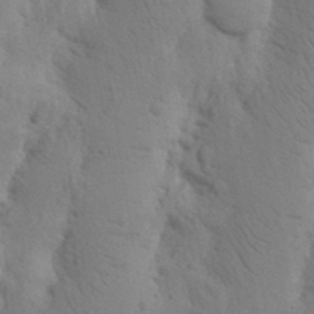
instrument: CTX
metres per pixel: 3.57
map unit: Nhu
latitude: 16.2334
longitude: -75.8961
